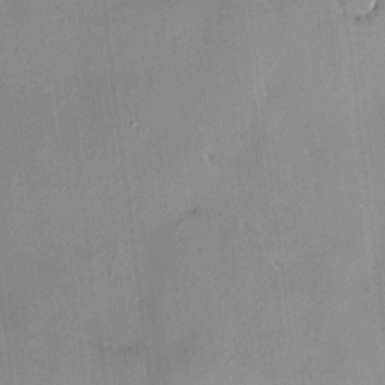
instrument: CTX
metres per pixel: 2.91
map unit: Hve
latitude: -9.6911
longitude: 174.2361
